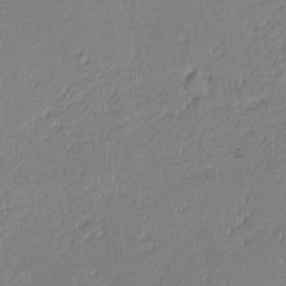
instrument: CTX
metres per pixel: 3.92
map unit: eHh
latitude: -2.0283
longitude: -83.6504
